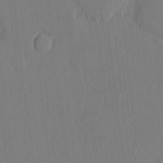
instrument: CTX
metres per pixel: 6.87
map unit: eHh
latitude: 4.9703
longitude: -72.8191
